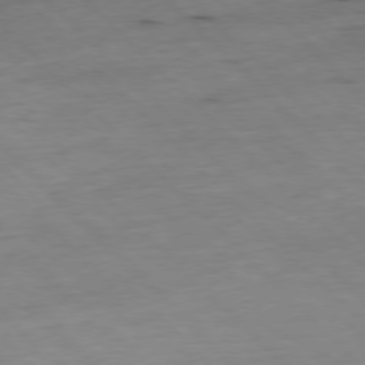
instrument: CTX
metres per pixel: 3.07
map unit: Hpe
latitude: -77.7478
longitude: 12.7652
